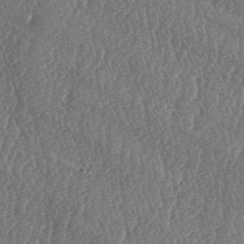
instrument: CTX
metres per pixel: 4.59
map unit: lAa
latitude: -6.5384
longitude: -129.9528
